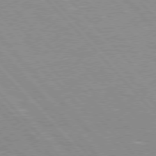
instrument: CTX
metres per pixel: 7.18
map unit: Hpe
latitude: 76.1577
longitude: -126.6302
